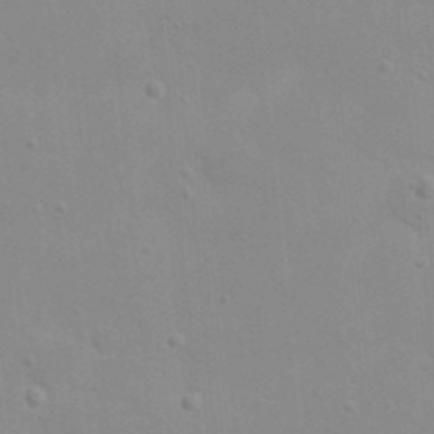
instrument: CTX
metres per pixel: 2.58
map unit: eHh
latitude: 20.3656
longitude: -64.3656
